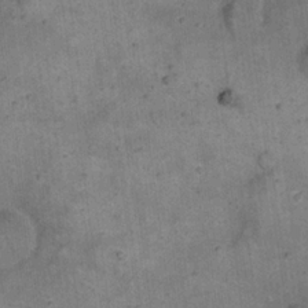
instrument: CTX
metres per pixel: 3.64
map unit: eHh
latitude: 20.3845
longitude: -60.8002
